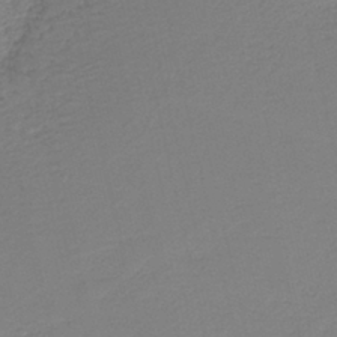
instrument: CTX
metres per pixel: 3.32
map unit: HNb
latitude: -41.0108
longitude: 50.3306
